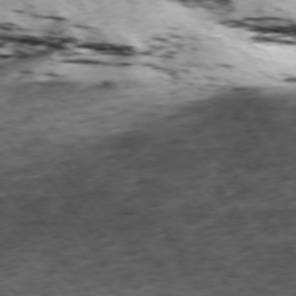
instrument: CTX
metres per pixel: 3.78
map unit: Ap
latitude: -74.2929
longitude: -72.9325
